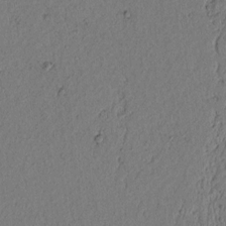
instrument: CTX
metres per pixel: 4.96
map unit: lAvf
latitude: 7.4426
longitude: 164.2551
